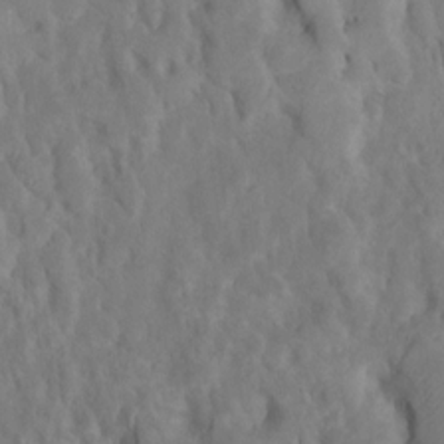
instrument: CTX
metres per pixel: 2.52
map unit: Htu
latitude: -6.9163
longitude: 145.0487
